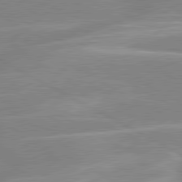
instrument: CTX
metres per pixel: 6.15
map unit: lApd
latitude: 80.4979
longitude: -124.2711
